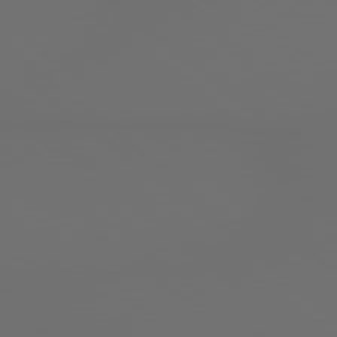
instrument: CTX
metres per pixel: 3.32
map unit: Hpe
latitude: 78.1956
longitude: 173.6344
